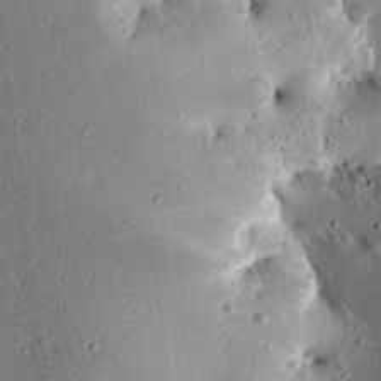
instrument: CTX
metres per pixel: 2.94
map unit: Aa
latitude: 13.1970
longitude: -139.4426
